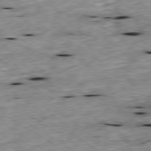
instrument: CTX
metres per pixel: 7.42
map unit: Ap
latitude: -79.7666
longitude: -90.4223
